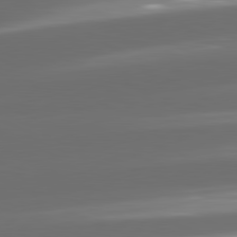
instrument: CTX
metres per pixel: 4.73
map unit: lApd
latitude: 81.2159
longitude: -146.9514
